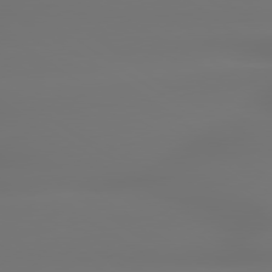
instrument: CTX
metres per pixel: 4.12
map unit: lApd
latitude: 79.3482
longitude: -137.0270
